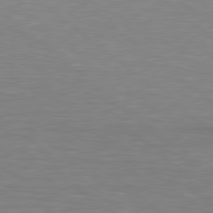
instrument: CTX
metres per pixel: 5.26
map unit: lApd
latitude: 79.1592
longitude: -88.8569
